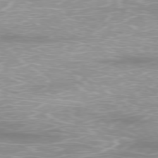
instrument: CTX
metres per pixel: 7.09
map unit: Ap
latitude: -78.1605
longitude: -93.7638
